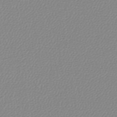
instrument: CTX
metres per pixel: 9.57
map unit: lHb
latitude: -45.5021
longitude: 75.5399
